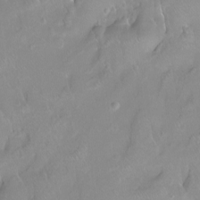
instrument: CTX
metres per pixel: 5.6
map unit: Htu
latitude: -14.1228
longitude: -45.9150
